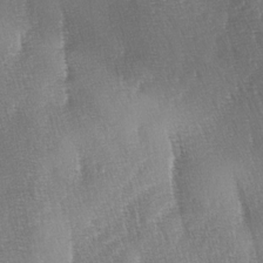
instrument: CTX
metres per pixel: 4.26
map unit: lAa
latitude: -4.0094
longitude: -129.1403
